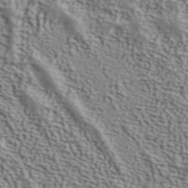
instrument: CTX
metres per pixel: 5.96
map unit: ANa
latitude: 42.0822
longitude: 50.5006
